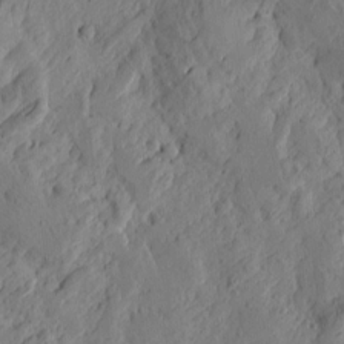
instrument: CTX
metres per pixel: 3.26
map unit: Htu
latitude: -3.4832
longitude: -178.3279
